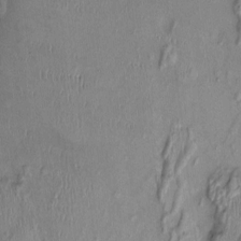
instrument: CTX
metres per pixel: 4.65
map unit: Ht
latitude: 0.0255
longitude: -14.4223
